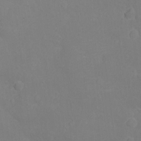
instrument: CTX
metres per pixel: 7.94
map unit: Nhu
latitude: -11.7100
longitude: -37.8584
